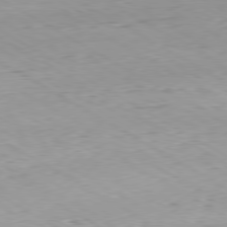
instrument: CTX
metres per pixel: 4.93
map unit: Hpe
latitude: -80.4062
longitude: 20.5195
